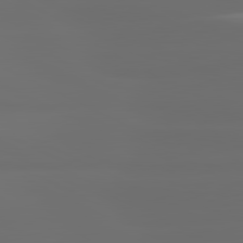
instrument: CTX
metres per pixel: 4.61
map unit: lApd
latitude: 81.0836
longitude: -136.5546
